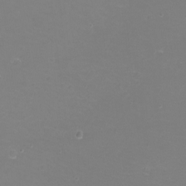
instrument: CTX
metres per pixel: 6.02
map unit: eHh
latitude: -12.5007
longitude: -60.2522
